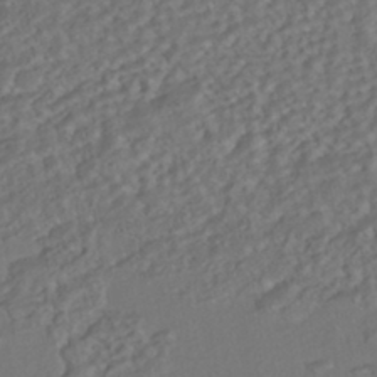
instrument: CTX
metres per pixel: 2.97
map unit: ANa
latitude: -42.1038
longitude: 108.2928
